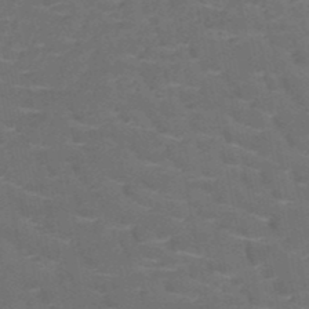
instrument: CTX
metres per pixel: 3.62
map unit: HNb
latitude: -50.7841
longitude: -48.1578
